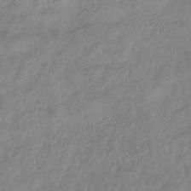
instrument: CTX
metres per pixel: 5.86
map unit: eHb
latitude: -33.0487
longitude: 75.8612
